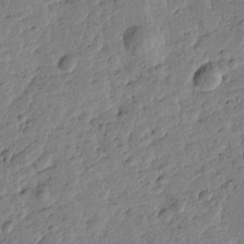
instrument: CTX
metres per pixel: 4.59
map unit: Htu
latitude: -1.4077
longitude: -176.0822
